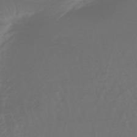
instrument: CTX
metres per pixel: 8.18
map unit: lHb
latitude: -43.9745
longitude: 78.2550
